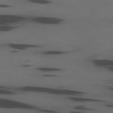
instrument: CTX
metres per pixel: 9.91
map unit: Ap
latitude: -79.2942
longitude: -61.9906
